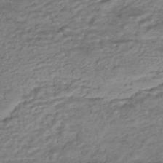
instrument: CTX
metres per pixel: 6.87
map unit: HNhu
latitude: -44.0283
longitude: 102.1606
